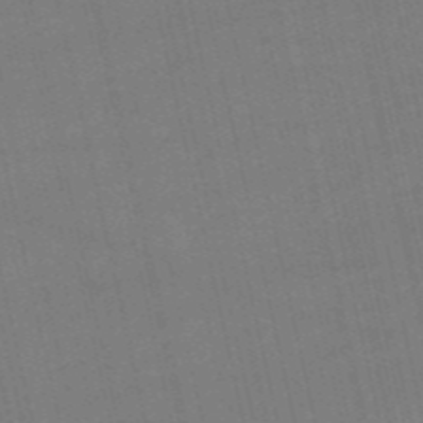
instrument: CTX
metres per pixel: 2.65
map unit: HNb
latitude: -55.2565
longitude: -41.3292
